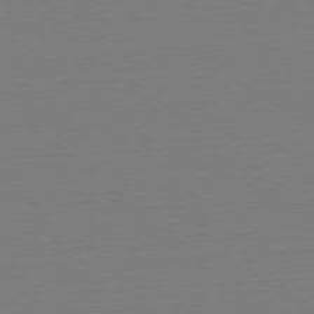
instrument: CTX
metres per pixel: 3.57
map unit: Ap
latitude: -78.4251
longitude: -82.6112
